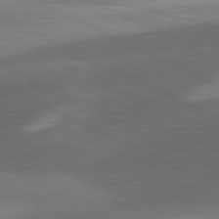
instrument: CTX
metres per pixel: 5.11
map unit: lApd
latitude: 81.4804
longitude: 127.4076
